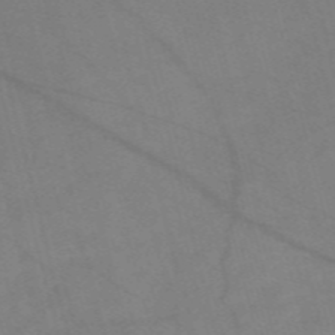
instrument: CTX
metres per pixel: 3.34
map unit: Nve
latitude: -58.1038
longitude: 51.0108
